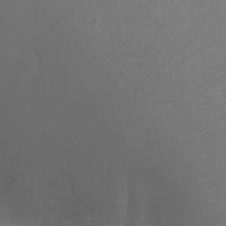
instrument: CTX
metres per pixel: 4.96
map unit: Ht
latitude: -3.4832
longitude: -17.9339
